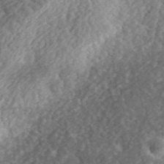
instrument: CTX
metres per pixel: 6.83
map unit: eHh
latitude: 36.8191
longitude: -79.2915
